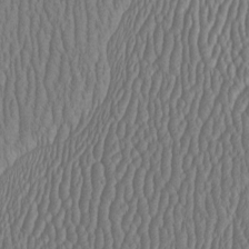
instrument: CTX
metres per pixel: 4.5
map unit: HNhu
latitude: -1.4266
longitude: 13.3510
